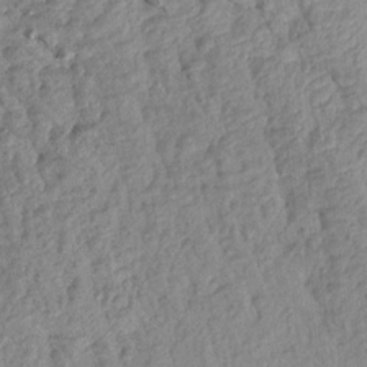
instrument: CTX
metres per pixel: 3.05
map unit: Aa
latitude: 15.6694
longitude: -146.4223
